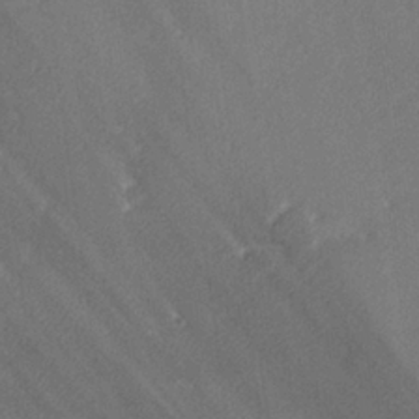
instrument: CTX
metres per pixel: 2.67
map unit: lHvf
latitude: 25.2159
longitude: 140.8219
